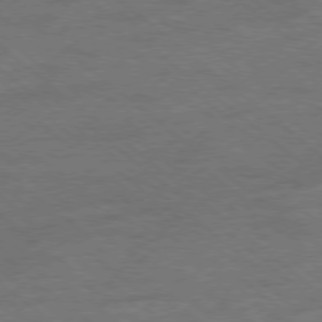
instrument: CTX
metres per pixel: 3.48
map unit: Ap
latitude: -78.6707
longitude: -101.2159
